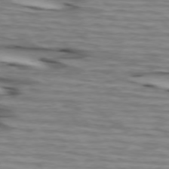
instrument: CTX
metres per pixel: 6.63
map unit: lApd
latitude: 73.8017
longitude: -64.3467
